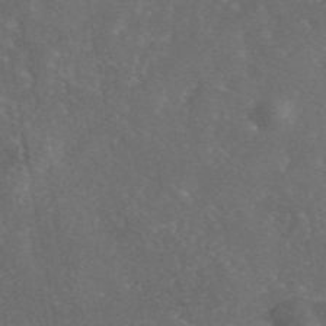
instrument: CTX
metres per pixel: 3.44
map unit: eAb
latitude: 46.5168
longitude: 112.1606
